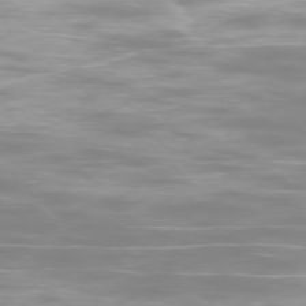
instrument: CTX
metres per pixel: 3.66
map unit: Ap
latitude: -76.9542
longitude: -80.9892
